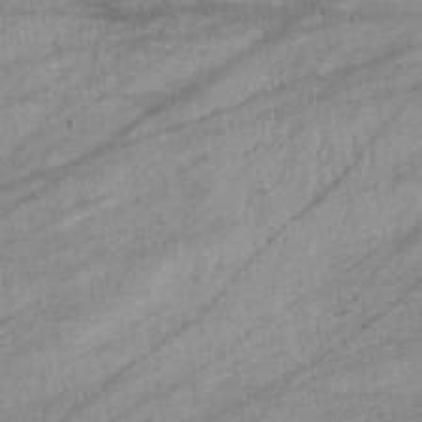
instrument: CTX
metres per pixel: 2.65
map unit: eHb
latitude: -33.7667
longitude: 70.8030
